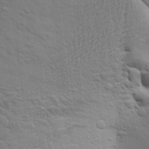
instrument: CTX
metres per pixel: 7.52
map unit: Aa
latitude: 22.8569
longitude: -150.2522
